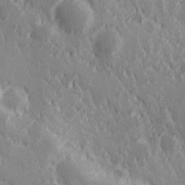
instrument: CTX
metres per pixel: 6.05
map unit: Hve
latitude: 25.1781
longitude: 146.2550
